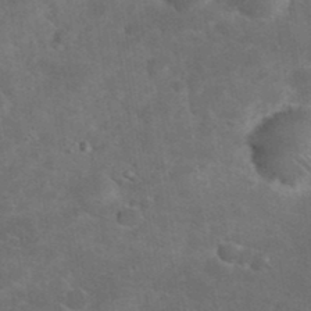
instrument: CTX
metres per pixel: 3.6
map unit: eHh
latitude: 37.4427
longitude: -67.2159
